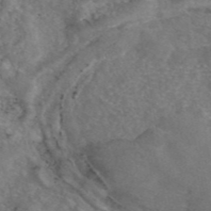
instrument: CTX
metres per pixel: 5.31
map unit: eAb
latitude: 46.4979
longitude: 106.7086
